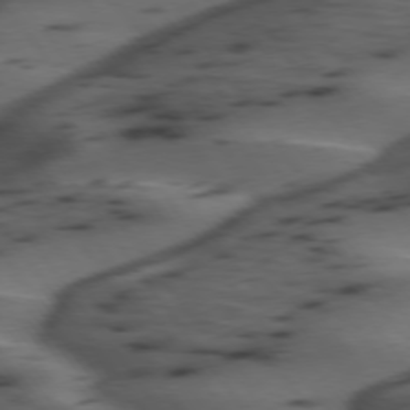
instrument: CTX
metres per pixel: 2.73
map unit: lApd
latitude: 75.1214
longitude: -70.6112
